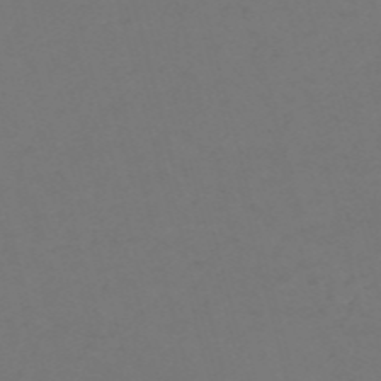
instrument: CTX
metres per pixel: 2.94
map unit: Nve
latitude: -57.6533
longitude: 53.4265
